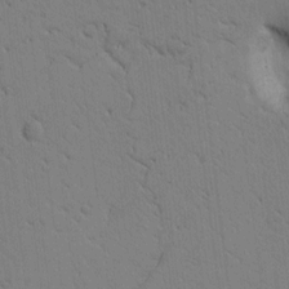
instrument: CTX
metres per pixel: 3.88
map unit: Htu
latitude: -3.2942
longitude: 170.3873
